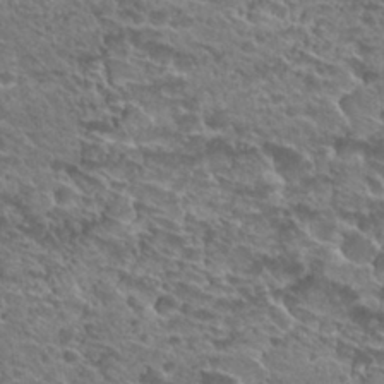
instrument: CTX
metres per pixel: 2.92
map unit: Hto
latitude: 28.8758
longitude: -39.0080
